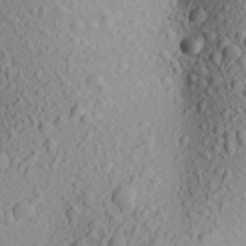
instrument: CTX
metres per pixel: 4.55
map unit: Aa
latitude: 23.6694
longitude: -144.3656
